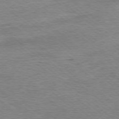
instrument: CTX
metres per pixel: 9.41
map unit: Ap
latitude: -78.1039
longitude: -92.7435
